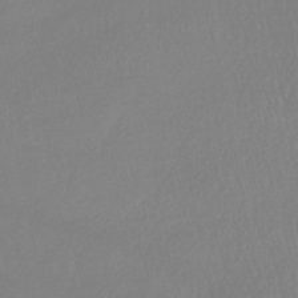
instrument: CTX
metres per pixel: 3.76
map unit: lHb
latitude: -44.2740
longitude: 75.0865
